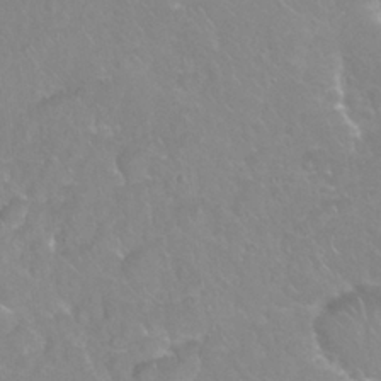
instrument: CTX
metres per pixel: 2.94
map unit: Nhu
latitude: 25.3859
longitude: -53.1592
